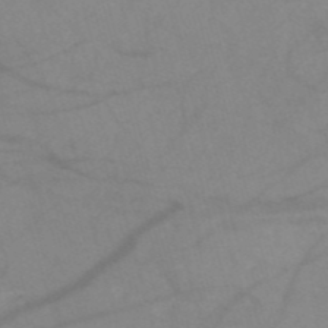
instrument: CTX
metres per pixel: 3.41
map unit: HNb
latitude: -53.1809
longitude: -50.0822
